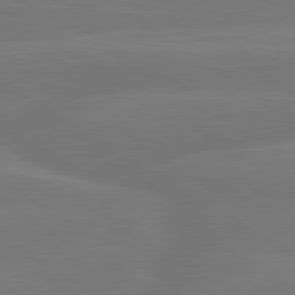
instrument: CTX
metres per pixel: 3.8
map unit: lApd
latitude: 79.8584
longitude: -150.2711
